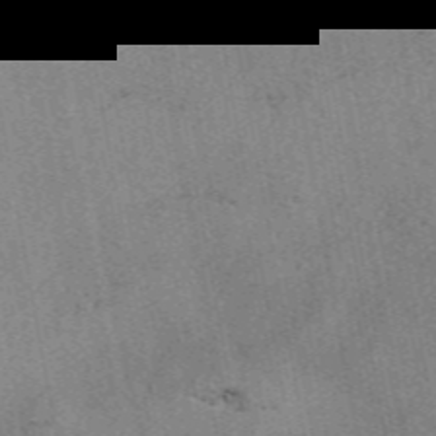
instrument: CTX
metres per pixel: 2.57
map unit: eAb
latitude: 48.8947
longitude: 104.2928
